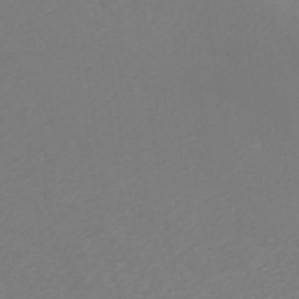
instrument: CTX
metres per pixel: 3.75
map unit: ANa
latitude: 40.8002
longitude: 25.3698
